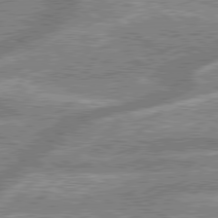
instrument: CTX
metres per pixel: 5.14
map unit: lApd
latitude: 79.5371
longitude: -168.3467
